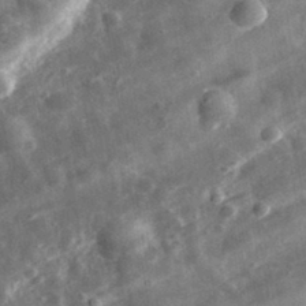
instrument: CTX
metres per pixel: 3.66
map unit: eHh
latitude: 33.0270
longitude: -79.2726
